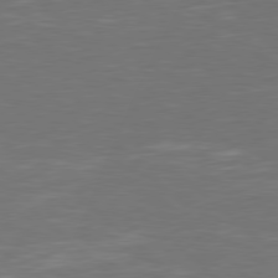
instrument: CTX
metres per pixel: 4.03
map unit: Hpe
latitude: 78.1389
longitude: -125.1592
